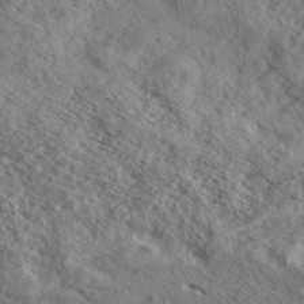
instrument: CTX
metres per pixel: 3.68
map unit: eHh
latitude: 36.6491
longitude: -139.5182
